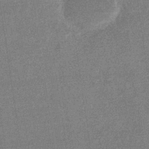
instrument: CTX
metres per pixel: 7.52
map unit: eHb
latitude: -36.1605
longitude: 78.6329
